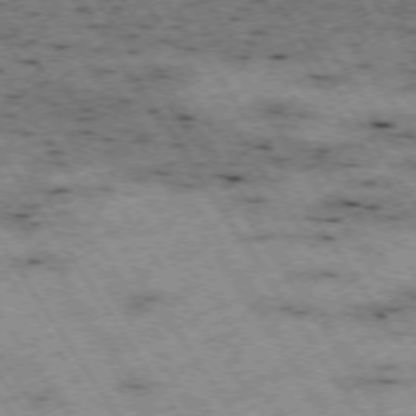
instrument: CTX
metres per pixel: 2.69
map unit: Hpe
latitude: -74.3496
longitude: 1.2754
